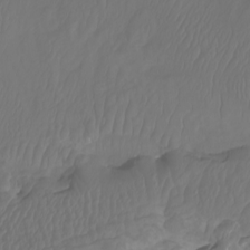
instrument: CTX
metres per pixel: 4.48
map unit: Nhu
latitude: -8.5385
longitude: -79.4427
